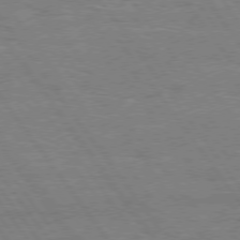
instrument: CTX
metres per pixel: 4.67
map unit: Hpe
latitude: 75.1214
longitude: -144.4790
